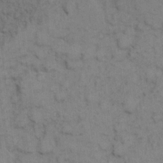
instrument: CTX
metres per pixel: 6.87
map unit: eHh
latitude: 7.4804
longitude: -65.0269
